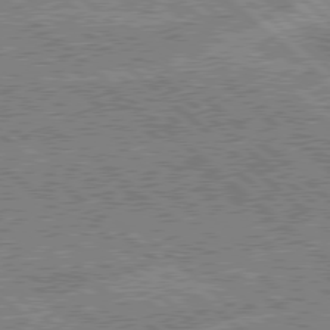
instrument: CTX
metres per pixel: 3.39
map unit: Hpe
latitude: 78.3279
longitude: -159.6316
